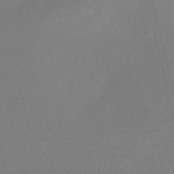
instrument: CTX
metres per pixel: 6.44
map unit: Nve
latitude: -56.1983
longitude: 61.8044
